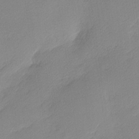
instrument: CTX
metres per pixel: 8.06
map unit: Nhu
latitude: 2.1200
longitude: -75.6694
